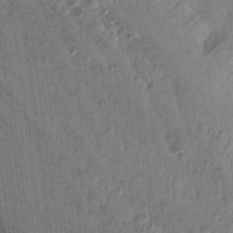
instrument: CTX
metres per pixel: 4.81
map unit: Aa
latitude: 15.2537
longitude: -145.3670
